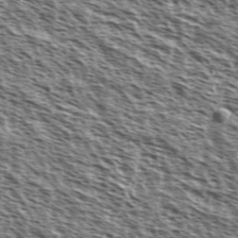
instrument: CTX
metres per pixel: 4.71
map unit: Ave
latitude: 37.5371
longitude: -110.8380
